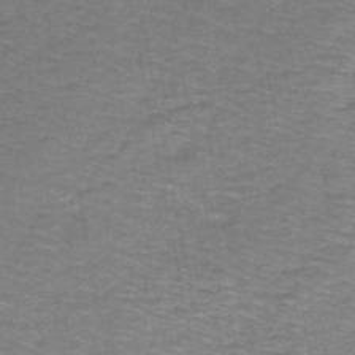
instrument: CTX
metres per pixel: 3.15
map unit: lHb
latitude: -43.4832
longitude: 54.7274
